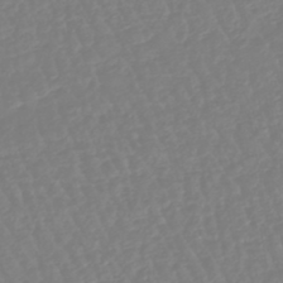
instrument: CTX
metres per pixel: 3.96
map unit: eHb
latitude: -45.8989
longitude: 79.5966
